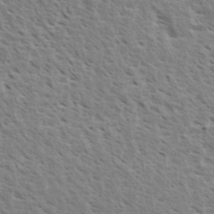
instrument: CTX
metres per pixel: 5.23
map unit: eHh
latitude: 33.9339
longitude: -140.5167
